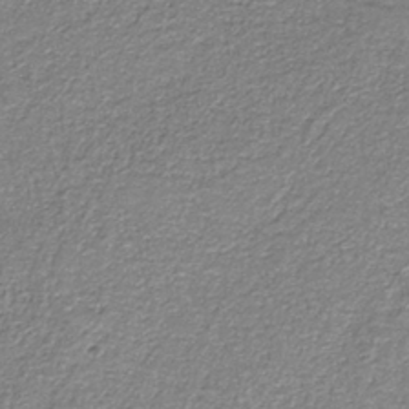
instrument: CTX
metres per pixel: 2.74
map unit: HNb
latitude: -37.8422
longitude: 51.4265
